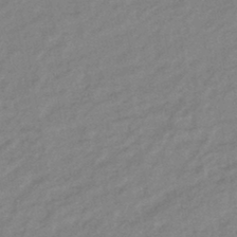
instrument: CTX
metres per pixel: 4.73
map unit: eHb
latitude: -40.6896
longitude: 82.5763
